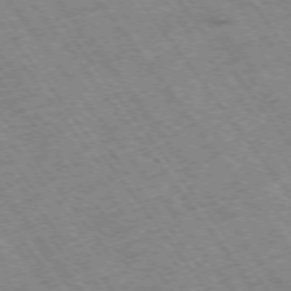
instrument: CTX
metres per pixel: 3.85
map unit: Hpe
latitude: -74.8219
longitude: 4.3495
